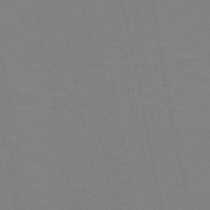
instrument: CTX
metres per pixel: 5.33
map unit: HNb
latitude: -50.8597
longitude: -53.1970
